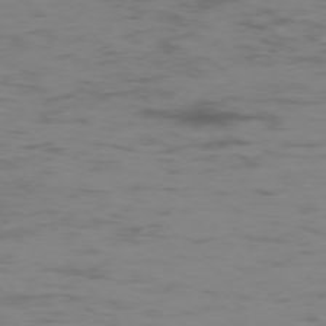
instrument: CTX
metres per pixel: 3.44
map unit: Hpe
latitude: -75.3510
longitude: -19.8583
